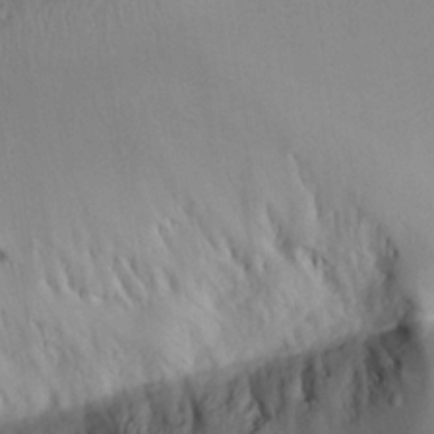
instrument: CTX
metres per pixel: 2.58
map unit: Ave
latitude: 24.0633
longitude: -132.8002
